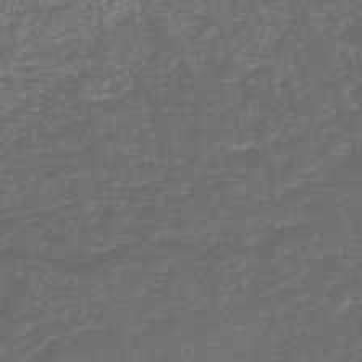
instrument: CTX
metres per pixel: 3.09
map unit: lHb
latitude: -43.0486
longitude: 72.1417
